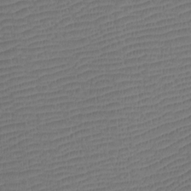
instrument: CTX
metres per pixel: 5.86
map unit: Htu
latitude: -11.3321
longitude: -72.1767
